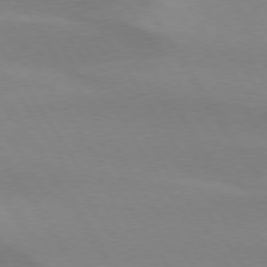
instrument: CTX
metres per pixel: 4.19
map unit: lApd
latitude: 75.4993
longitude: -66.1388
